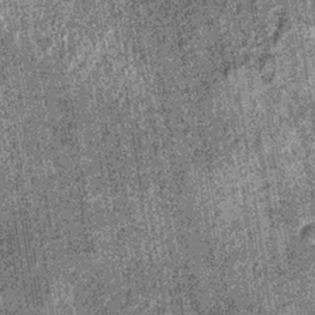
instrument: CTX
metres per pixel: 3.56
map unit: lHb
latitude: -36.6518
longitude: 67.0487
